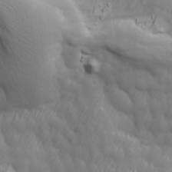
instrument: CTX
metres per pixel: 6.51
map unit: Ave
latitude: 13.5182
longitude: -105.6127
